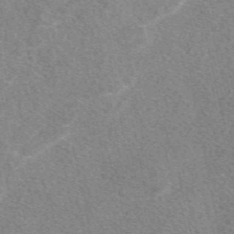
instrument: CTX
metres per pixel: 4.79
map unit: eAb
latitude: 47.7261
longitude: 118.8786
